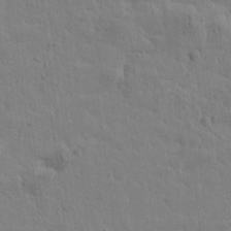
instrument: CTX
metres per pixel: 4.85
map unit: Htu
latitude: 0.7813
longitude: -178.2901
